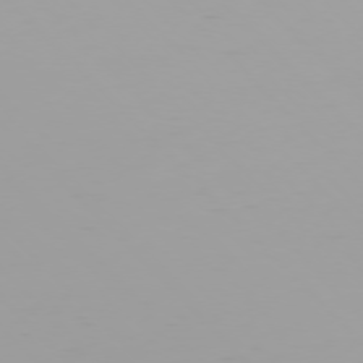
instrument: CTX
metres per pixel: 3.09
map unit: Ap
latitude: -77.3888
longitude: -73.1215
